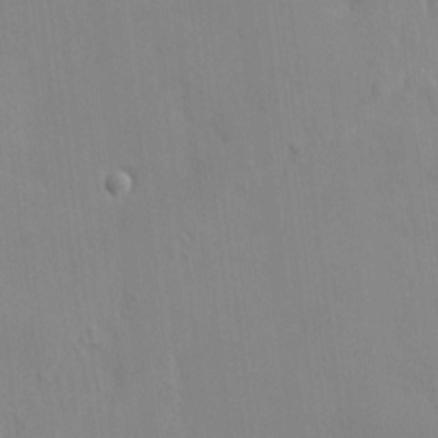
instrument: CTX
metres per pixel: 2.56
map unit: HNhu
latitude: 6.0822
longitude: 0.9542
